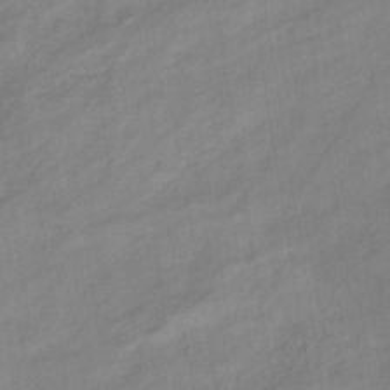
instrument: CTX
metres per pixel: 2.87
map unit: eHb
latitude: -37.5399
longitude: 78.2928
